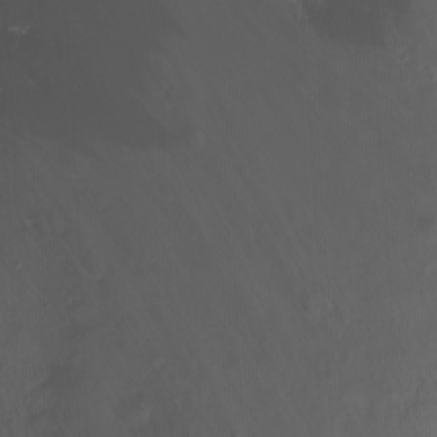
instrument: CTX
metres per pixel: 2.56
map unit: Nhu
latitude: -12.4251
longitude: -61.9150
